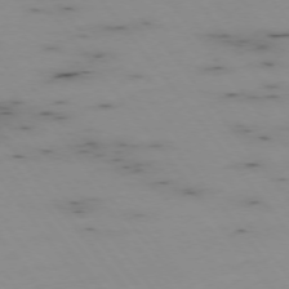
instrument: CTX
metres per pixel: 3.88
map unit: Hpe
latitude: -74.6708
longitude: 3.4265
